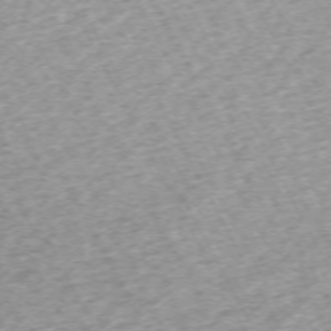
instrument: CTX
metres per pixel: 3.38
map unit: Hpe
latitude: -70.5007
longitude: 12.8975
